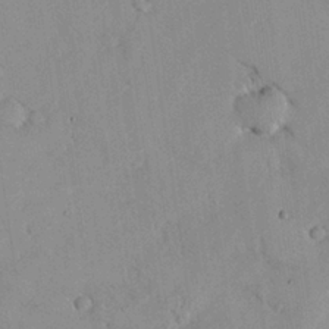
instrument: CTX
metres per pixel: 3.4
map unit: lHvf
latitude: 13.7072
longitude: 179.0486
